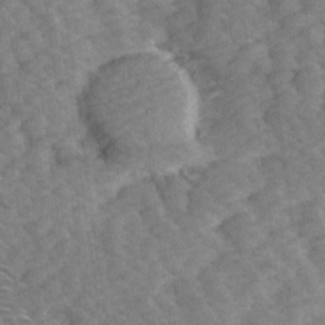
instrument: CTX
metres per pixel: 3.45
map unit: Ave
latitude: 14.7813
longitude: -103.5560
